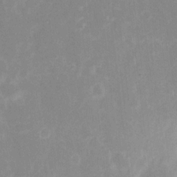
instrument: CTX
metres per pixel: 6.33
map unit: eHh
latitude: 6.7246
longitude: -69.5749
